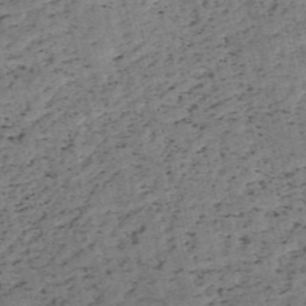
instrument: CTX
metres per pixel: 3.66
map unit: HNb
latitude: -54.3873
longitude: -47.0459
